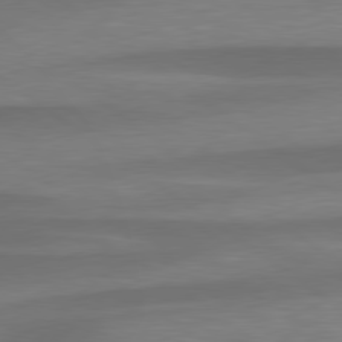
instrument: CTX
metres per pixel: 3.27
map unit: lApd
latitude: 79.4049
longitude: -94.0822
